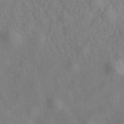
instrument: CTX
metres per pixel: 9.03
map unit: eAb
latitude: 40.1955
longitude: 107.6533
